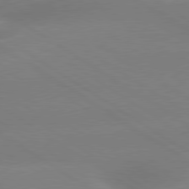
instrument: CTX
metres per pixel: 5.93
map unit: lApd
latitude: 79.8395
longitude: -141.8394
